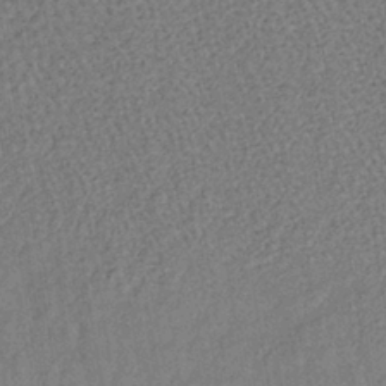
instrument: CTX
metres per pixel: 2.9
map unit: lHb
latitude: -38.5196
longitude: 62.3495
